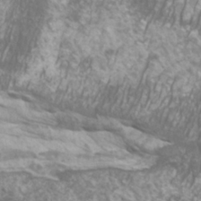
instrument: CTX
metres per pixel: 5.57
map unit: Htu
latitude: -5.8044
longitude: -75.4049
